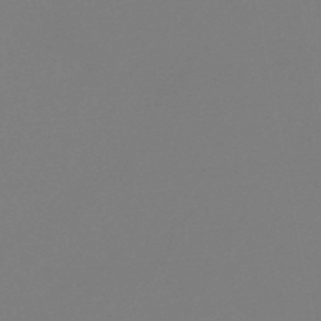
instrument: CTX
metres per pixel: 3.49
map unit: HNb
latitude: -47.0486
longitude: 57.2754
